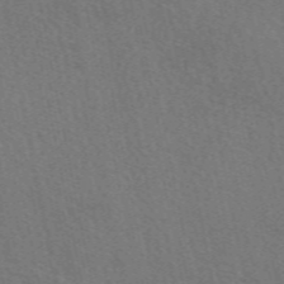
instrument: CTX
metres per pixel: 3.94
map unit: eAb
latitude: 51.5938
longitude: 115.1053
